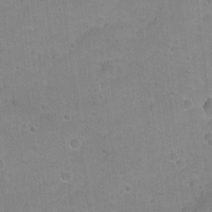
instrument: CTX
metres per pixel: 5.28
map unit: Hto
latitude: -4.5384
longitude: -36.2712
